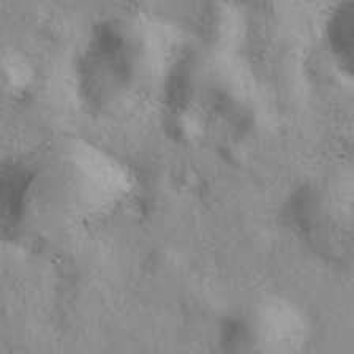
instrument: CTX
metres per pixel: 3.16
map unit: eAb
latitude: 39.3859
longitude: 113.1620
